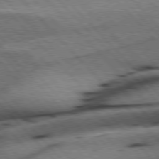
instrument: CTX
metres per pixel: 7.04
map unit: Hpe
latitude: 77.1214
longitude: -126.2145
